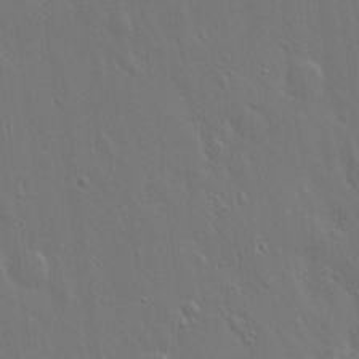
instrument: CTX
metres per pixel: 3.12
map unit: Hto
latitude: 17.7828
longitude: -56.6112
